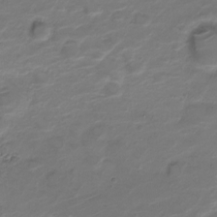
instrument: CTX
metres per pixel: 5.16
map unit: Nve
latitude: -20.2550
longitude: 105.3509
